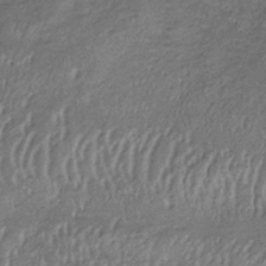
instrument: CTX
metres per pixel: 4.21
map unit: lHb
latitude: -34.8408
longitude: 68.9541
